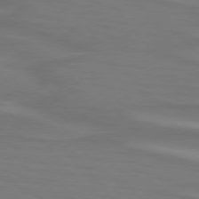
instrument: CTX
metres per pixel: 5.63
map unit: lApd
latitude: 75.1214
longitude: -80.3089
